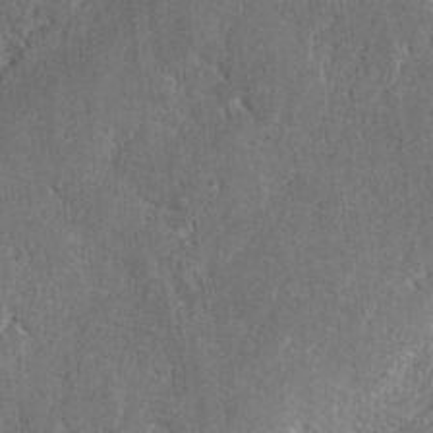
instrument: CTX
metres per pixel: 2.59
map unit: lAvf
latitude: -8.1984
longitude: -113.2915
